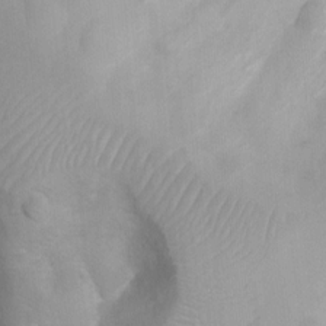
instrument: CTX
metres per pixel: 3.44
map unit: Ht
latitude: 3.1970
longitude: -26.4034
